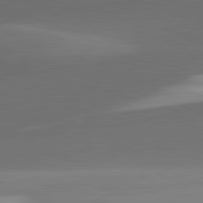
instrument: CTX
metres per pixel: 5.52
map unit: lApd
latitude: 81.9150
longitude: 133.2565
